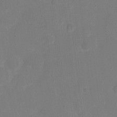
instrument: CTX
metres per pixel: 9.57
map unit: eHh
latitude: 6.0633
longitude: -66.4034
